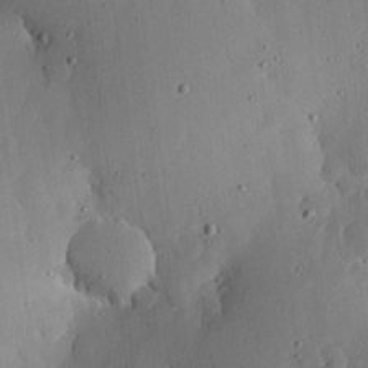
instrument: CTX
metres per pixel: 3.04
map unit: lHvf
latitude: 18.6490
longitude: -114.1955
